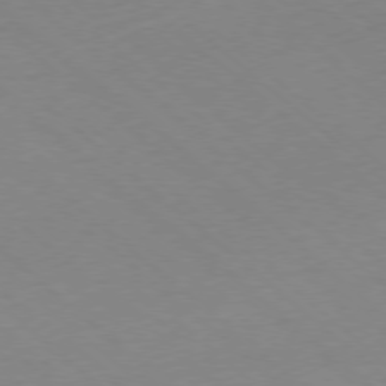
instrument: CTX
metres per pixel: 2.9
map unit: Hpe
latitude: -78.2550
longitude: 14.4818
